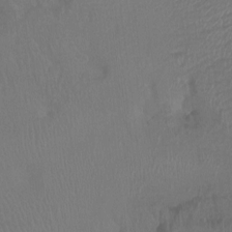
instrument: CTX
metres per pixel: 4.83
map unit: Ht
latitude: -7.3131
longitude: -19.9339
